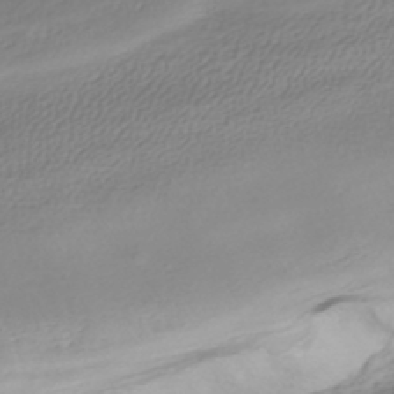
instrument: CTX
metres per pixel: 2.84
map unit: HNhu
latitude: -44.1228
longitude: 99.1242
